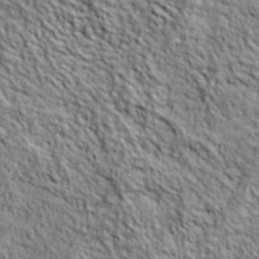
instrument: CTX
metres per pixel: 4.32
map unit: lHvf
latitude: 39.1592
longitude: -90.7813
